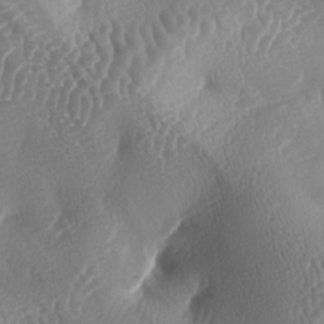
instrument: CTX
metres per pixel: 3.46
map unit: lAa
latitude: -5.5588
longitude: -128.5168
